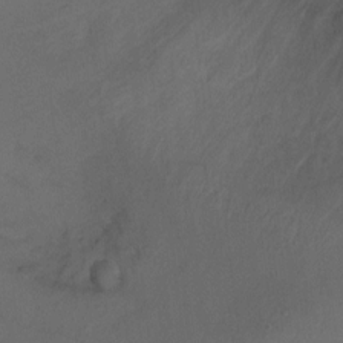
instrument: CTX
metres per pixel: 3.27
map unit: Ht
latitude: -7.6910
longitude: -35.9150
